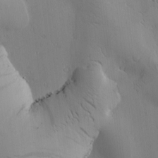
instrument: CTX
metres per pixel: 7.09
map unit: Htu
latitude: -1.4266
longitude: 174.8596
